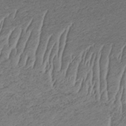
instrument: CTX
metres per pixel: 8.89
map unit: HNb
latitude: -32.5952
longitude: 62.8030
